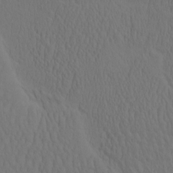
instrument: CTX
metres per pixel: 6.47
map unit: eHh
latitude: -2.3117
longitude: 15.2754
